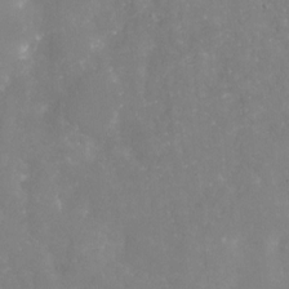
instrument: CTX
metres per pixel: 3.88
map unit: Nhu
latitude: -29.1998
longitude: -64.5357
